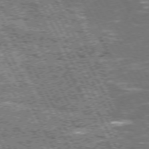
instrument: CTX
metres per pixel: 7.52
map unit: Hpe
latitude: 72.2901
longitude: -124.5923
